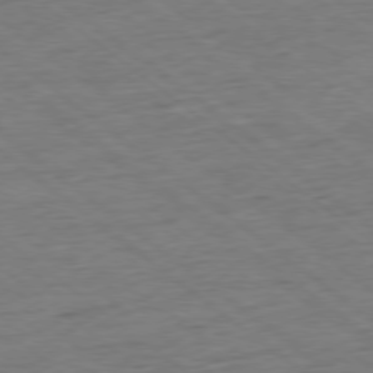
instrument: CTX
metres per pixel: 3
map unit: Ap
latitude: -78.1039
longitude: -82.8946
